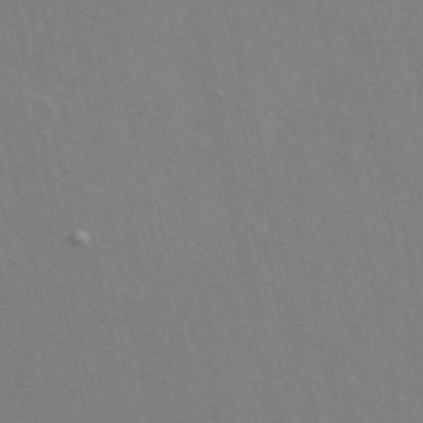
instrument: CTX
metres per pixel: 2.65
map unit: ANa
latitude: 48.2145
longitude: -76.2144
